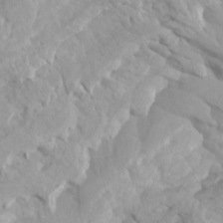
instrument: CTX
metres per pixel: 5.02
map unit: Ht
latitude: -0.6708
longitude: -18.5734
